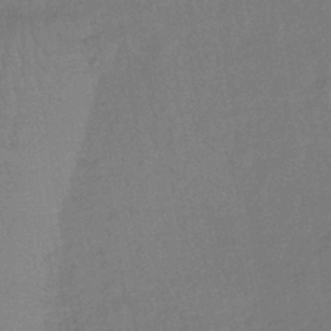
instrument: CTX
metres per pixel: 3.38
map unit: lHb
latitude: -35.8800
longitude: 68.9730
